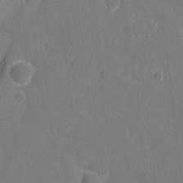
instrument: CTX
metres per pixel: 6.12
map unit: eHh
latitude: 6.0822
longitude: -67.5938
